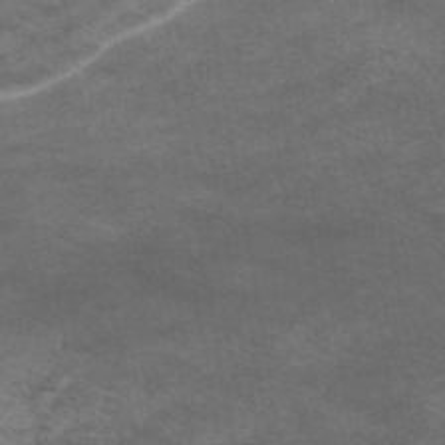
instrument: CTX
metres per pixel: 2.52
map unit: eAb
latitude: 45.2726
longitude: 103.3321
